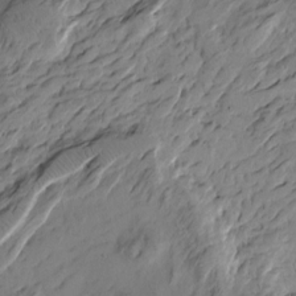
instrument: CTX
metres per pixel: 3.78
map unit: Htu
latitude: -4.0283
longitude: -178.1767
